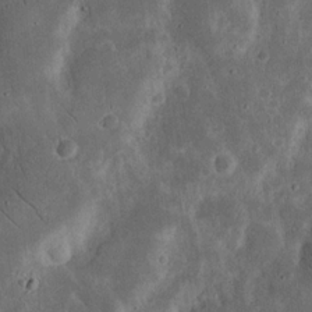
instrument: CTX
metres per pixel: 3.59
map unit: Nhu
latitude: 18.4979
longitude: -74.7057
